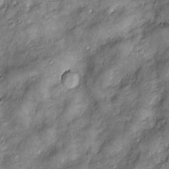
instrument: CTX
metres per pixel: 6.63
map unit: Htu
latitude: -6.5196
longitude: 159.4832
